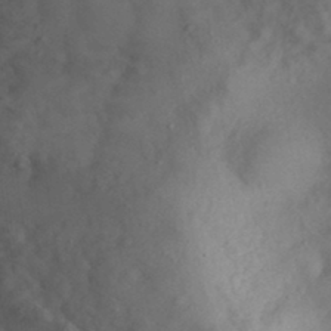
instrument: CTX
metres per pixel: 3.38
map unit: Hto
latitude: 32.8569
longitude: -43.1781
